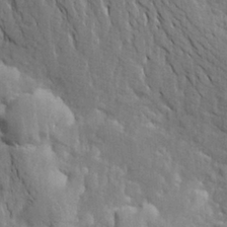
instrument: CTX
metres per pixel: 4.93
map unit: Aa
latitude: 19.8772
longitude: -149.6505
